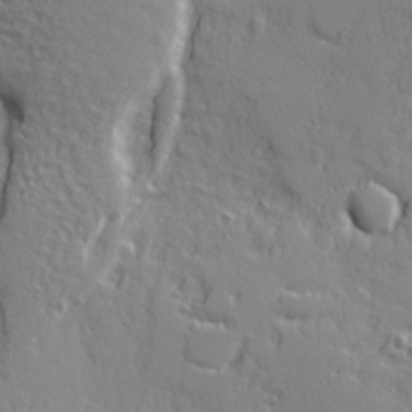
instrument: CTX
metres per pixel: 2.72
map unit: Ave
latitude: 11.0648
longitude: -101.7828
